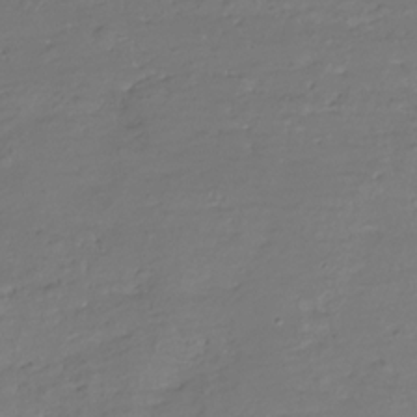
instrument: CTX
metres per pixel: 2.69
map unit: Hve
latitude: -27.7477
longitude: 91.0109
